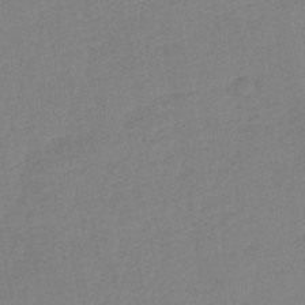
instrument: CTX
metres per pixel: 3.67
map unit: lHb
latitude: -43.2753
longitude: 73.9556
